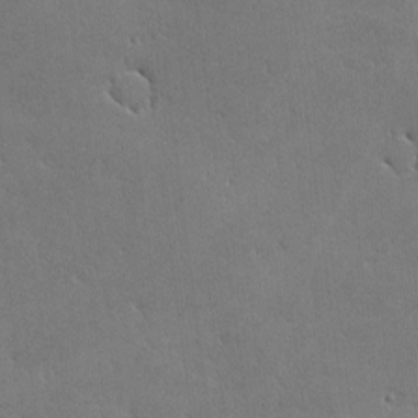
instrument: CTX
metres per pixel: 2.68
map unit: lHvf
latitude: -9.4832
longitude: -102.0822
